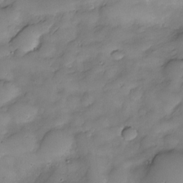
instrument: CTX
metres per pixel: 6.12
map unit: Nve
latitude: -26.7652
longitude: -149.3482
